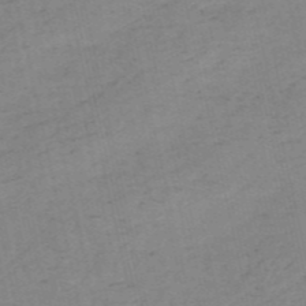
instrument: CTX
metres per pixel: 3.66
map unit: HNb
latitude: -54.4062
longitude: -46.0633
